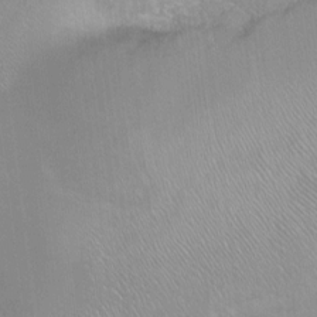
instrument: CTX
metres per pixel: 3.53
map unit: Ht
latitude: -6.9730
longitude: -36.7246
